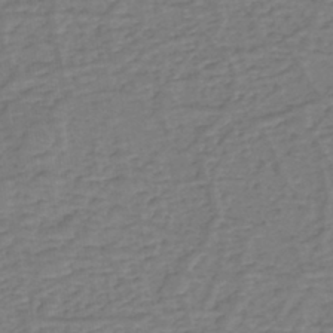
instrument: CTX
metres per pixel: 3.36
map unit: eHh
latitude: -39.8423
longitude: -27.8583
